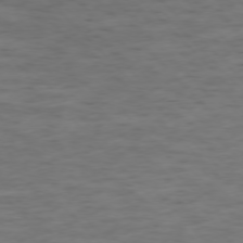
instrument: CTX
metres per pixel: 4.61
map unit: Ap
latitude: -76.8975
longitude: -91.4049
